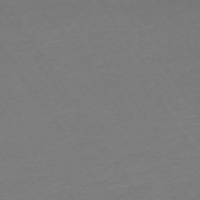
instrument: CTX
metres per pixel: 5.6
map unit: Ap
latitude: -74.5574
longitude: -81.4048
